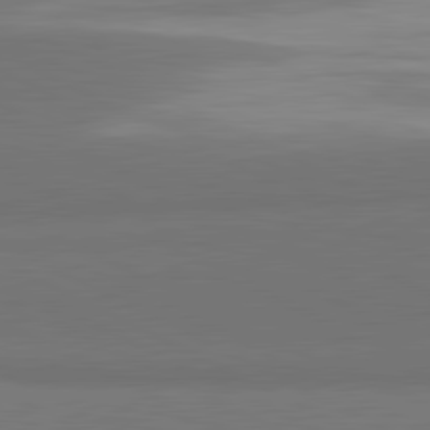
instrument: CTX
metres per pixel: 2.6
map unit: lApd
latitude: 81.8205
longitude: 158.6896
